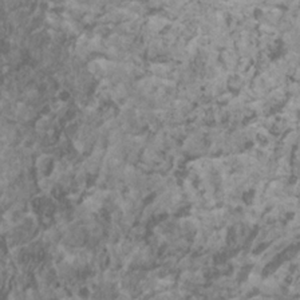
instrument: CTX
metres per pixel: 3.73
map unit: HNhu
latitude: 1.5749
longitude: 4.3117
